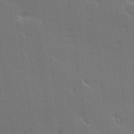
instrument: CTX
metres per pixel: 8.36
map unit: Hve
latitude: 27.1592
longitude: -93.9906
